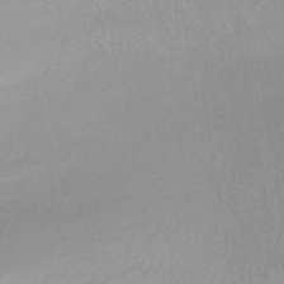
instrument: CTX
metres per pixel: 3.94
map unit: HNhu
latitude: -40.7085
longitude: 100.8408
